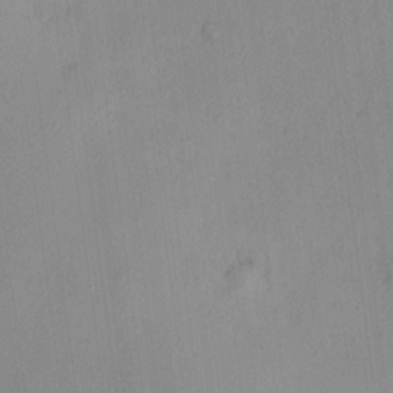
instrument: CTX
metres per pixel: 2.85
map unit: HNhu
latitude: 6.4790
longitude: 4.8408
